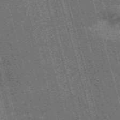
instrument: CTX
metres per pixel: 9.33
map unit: Nve
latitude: -59.5966
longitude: 62.0283
